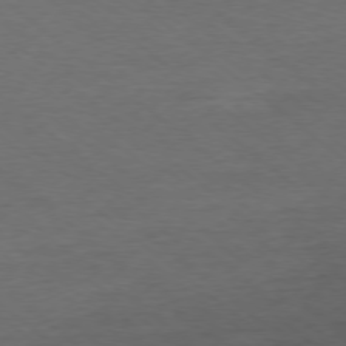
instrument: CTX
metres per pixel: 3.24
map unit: Ap
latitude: -78.1416
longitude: -92.4034
